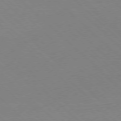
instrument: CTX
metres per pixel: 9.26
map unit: Hpe
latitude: -78.1605
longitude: 13.2754
